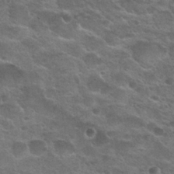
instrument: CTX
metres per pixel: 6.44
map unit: Hto
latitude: 24.5167
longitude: -50.4034
